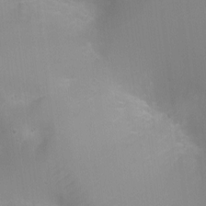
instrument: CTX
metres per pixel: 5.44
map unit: Ht
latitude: -8.4251
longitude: -24.3278
